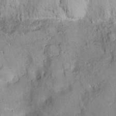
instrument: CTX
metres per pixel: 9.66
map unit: Ht
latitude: -4.0661
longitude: -14.9514
